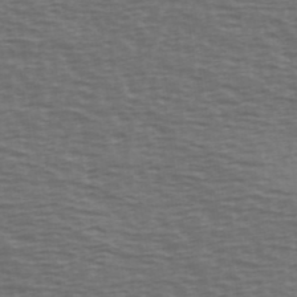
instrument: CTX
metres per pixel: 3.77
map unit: Ave
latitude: 39.8016
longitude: -113.3670
